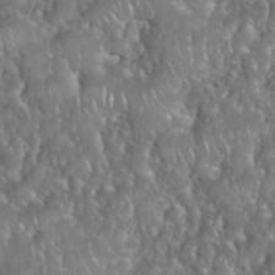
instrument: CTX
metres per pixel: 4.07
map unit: eHh
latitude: 39.6127
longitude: -57.9528
